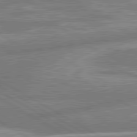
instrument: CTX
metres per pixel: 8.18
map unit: lApd
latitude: 80.5924
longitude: -165.7261
